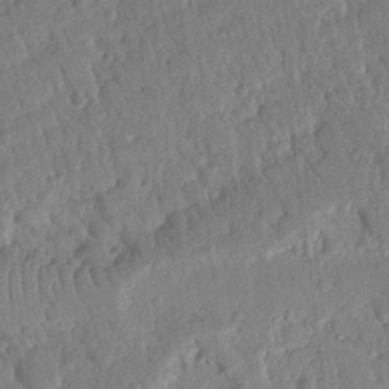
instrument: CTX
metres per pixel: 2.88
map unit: Nhu
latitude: 18.8947
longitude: -78.2712
